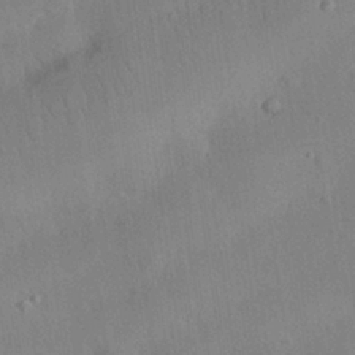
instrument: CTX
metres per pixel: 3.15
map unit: Nhu
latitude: 27.2915
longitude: -69.7828
